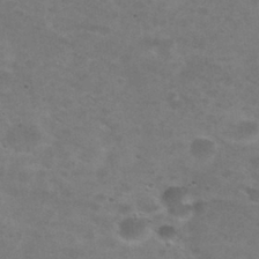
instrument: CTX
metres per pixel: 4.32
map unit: Nhu
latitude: 29.2726
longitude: -47.6316
